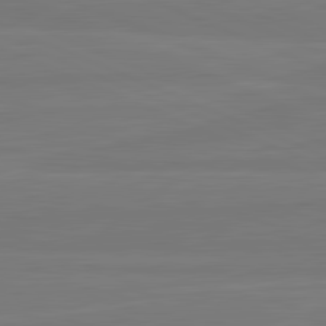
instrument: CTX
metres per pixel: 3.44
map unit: lApd
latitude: 81.9717
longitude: -178.4979
